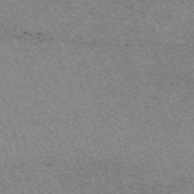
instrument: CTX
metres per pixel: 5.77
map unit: eHh
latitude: -62.3306
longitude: 51.8422
